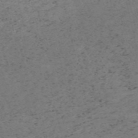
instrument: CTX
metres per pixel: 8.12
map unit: HNb
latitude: -55.2187
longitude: -47.2915
